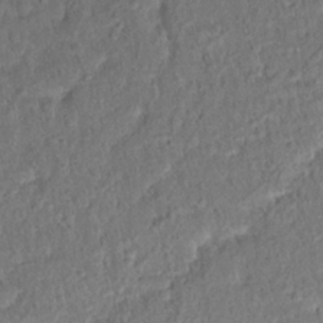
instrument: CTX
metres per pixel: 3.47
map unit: Hto
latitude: 13.5749
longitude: -38.5924
